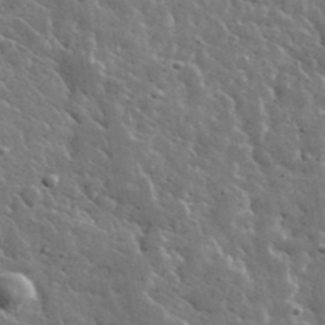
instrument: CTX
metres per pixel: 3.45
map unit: lHvf
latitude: 36.2523
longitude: -88.5357
